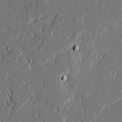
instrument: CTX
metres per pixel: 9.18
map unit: Ave
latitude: 20.3845
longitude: -127.8772
